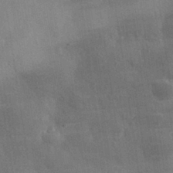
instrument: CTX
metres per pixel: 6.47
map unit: eHh
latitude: 30.7813
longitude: -76.3656
